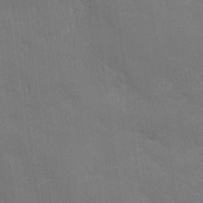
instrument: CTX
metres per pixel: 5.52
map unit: Ave
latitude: -7.8800
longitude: -121.2537
